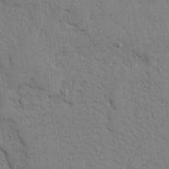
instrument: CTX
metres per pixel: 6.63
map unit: Ave
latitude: 16.9136
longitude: -140.9891
